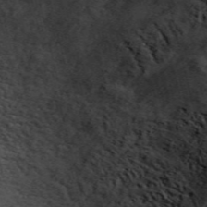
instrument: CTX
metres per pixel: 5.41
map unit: ANa
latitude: 49.5938
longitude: -73.5183
